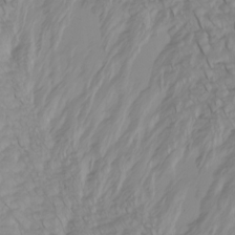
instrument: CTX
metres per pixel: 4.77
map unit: Htu
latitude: -6.5385
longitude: -69.7449
